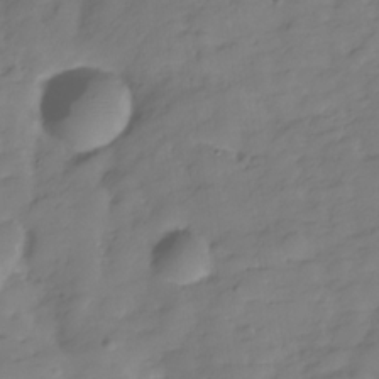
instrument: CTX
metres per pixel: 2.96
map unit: Hve
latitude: -29.7856
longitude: 91.3888
